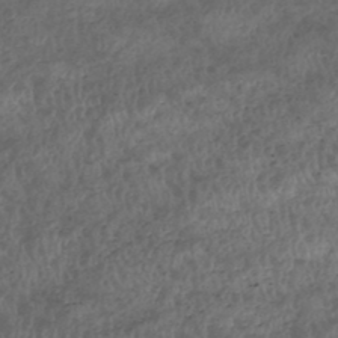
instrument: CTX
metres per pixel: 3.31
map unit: HNhu
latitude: -47.5588
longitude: 28.7085
